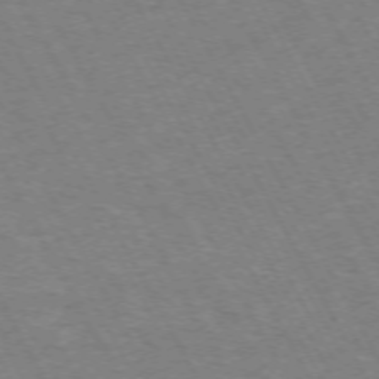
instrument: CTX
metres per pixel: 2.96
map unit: Hpe
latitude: -72.1606
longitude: 9.8611
